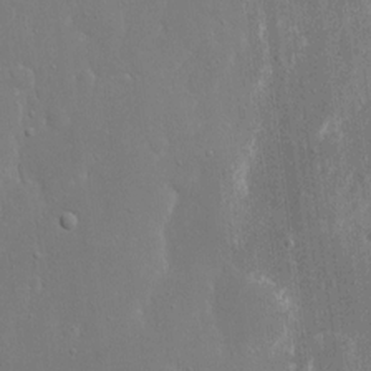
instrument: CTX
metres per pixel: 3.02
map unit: eHh
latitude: 16.6679
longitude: -71.4048
